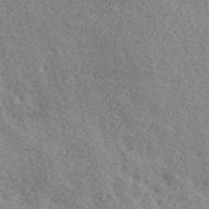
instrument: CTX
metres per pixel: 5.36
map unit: lHvf
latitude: 41.2348
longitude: -87.4615
